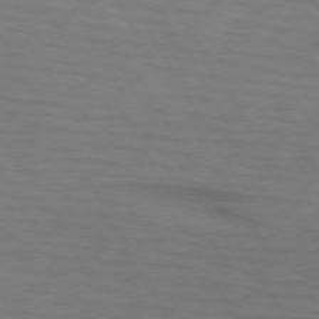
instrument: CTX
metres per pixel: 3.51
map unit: lApd
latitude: 73.2726
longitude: -74.5924
